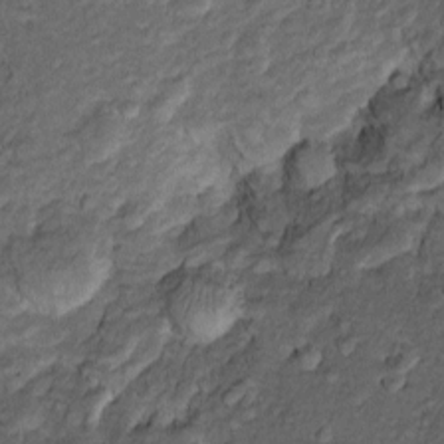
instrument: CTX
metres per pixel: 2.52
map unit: Htu
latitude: -6.5196
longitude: 157.8800
